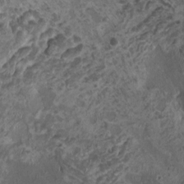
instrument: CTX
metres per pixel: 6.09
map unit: HNhu
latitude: 4.0633
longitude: -2.0255
